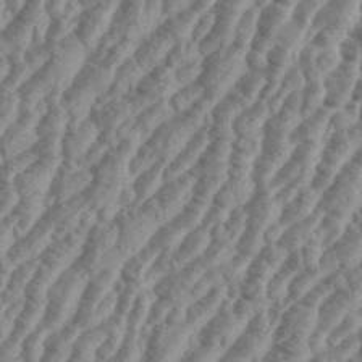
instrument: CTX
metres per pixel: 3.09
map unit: eHh
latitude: 36.3279
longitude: -135.9717
